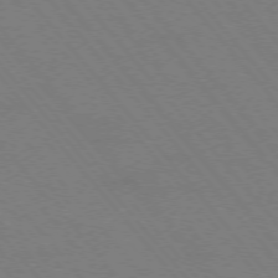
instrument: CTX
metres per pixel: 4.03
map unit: Hpe
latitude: -76.0283
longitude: -13.3104
